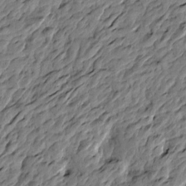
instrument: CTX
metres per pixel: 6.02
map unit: Htu
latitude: -3.8233
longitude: 179.6155
